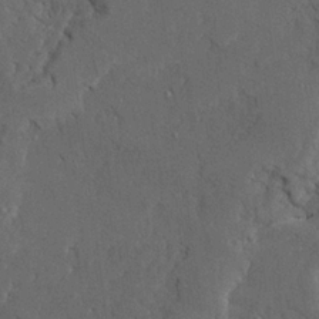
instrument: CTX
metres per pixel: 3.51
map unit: Ave
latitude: 23.6127
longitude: -130.6680
